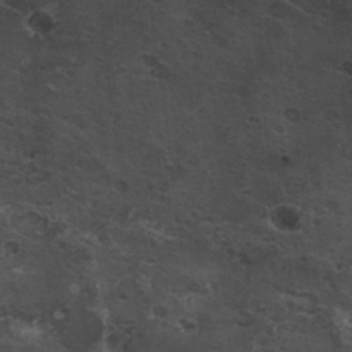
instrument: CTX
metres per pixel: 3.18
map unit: Nhu
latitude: 29.4993
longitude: -53.3671
